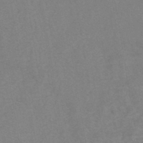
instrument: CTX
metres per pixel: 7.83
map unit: eHh
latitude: -42.6140
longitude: -33.5371
